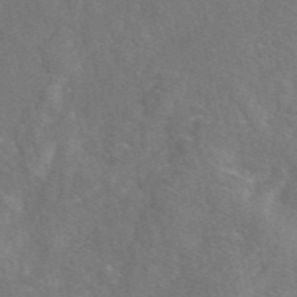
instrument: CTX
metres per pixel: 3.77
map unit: eAb
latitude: 48.4034
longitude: 118.7274
